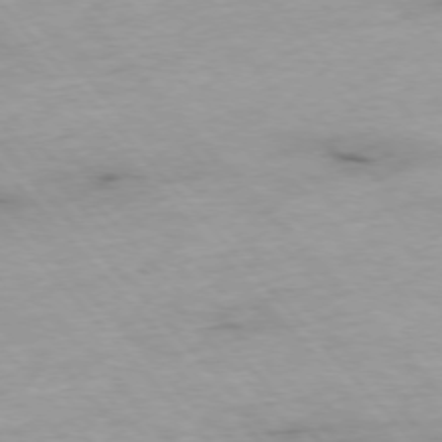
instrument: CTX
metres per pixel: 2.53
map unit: Ap
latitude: -76.4440
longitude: -90.1767
